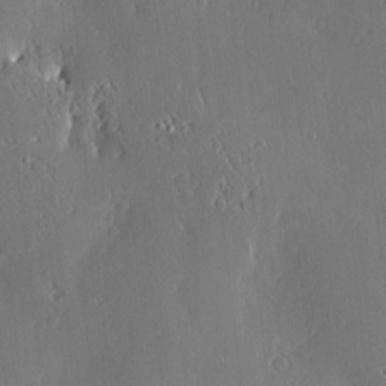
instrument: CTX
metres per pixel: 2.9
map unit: Nve
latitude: -7.8422
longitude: 173.3509
